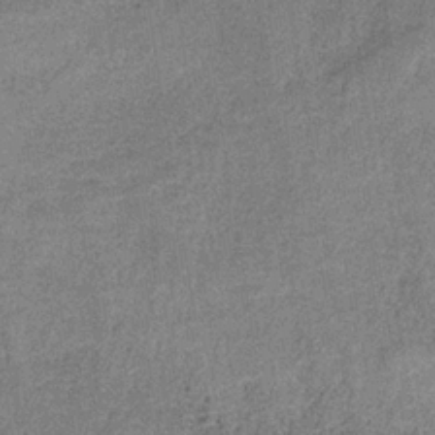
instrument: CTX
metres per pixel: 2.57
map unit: HNb
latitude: -34.1606
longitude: 54.2362
